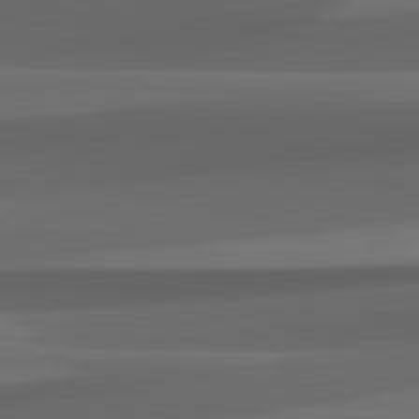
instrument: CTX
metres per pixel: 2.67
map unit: lApd
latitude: 82.2522
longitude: 143.9745
